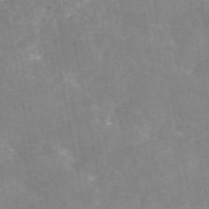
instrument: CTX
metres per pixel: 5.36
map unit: eAb
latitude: 45.8961
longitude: 124.5196
